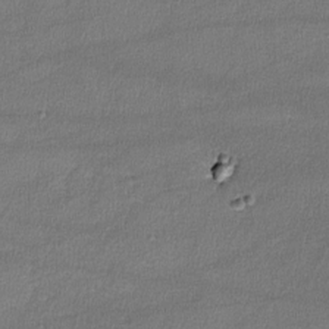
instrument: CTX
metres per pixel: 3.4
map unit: lHvf
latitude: -11.9367
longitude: -100.9136
